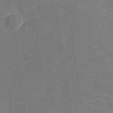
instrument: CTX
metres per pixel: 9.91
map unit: lHvf
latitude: 25.3481
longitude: 141.8422
